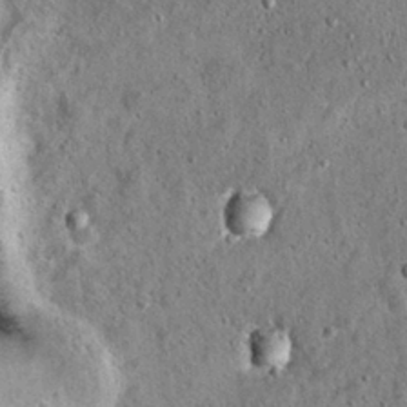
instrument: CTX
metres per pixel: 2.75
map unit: Hto
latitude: 14.8380
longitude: -35.3481
